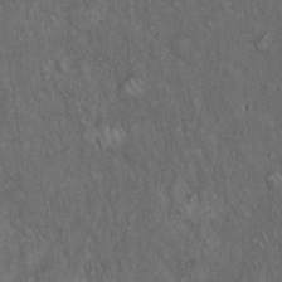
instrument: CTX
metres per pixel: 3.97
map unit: Hto
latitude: 15.9717
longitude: -56.4789
